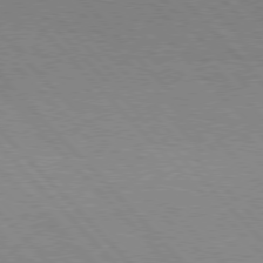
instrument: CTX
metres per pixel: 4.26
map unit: Hpe
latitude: 76.8947
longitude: -126.4601
